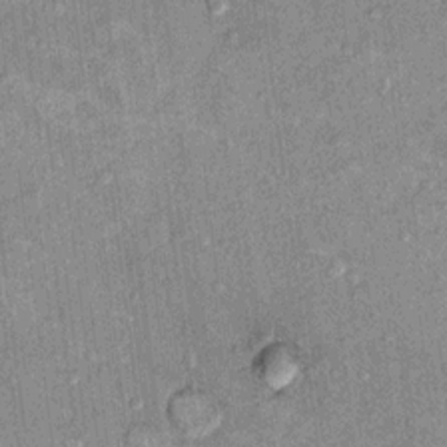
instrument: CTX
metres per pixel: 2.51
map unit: Hto
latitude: 10.9136
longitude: -37.6316
